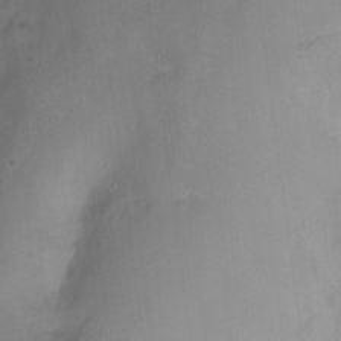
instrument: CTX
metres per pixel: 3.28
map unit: Ht
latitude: -11.3699
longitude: -39.2915
